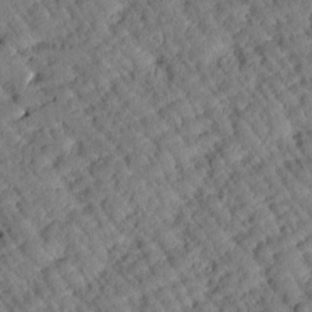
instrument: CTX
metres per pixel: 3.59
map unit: Htu
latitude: 1.1970
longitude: 177.0864
